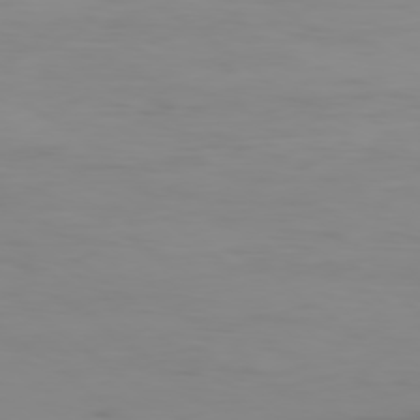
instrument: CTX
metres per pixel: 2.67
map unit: Ap
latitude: -79.6344
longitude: -71.3293
